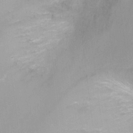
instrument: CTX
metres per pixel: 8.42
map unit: Ht
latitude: -7.1053
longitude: -23.3293
